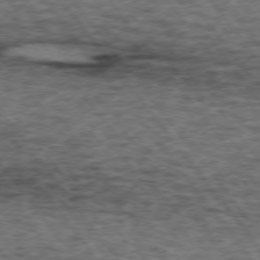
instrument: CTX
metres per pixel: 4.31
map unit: lApd
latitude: 73.4994
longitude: -76.9136
